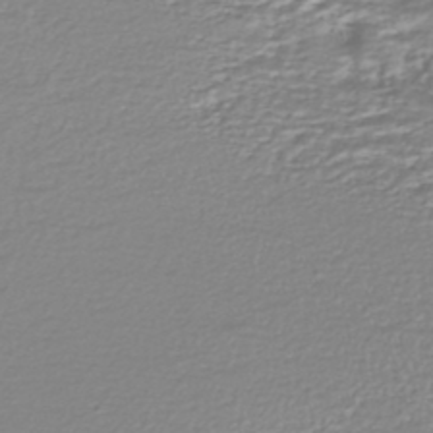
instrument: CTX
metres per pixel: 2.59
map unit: HNhu
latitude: -46.7463
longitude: 103.2187
